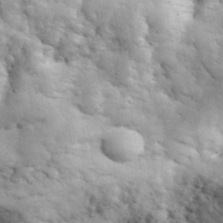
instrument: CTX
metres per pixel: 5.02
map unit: eHh
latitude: 33.9717
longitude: -67.6316
